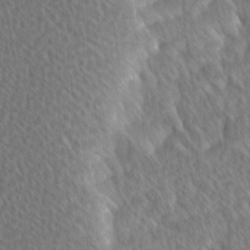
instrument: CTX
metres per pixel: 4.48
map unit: Ave
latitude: 8.7057
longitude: -106.4979
